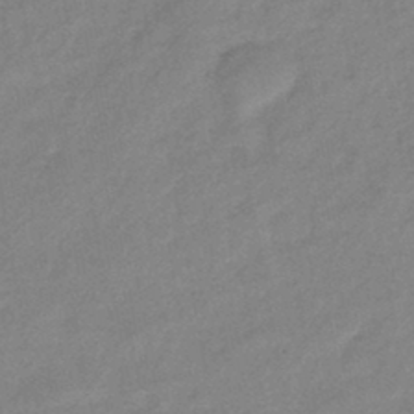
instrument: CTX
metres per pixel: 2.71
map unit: eHb
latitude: -40.7085
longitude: 82.7085
